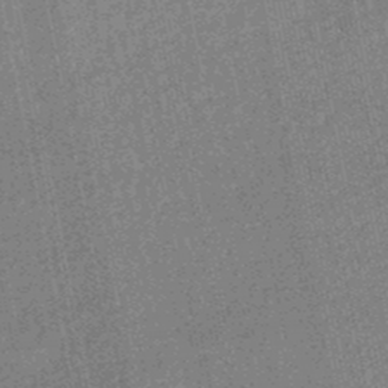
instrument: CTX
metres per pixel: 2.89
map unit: HNhu
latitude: -48.3307
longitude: 99.4076
